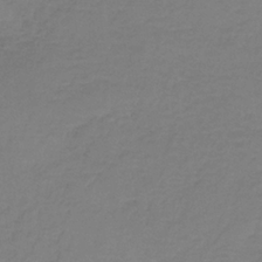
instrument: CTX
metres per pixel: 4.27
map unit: HNb
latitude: -35.5777
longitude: 53.8044
